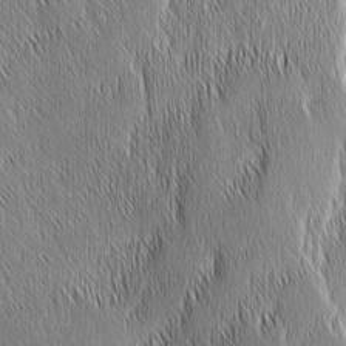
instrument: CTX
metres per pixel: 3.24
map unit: Nhu
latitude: -6.5196
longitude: -152.0822
